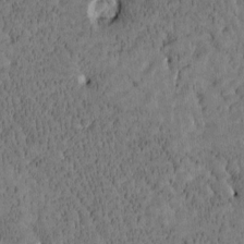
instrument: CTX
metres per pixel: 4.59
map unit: Htu
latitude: -3.5588
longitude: 175.3887
